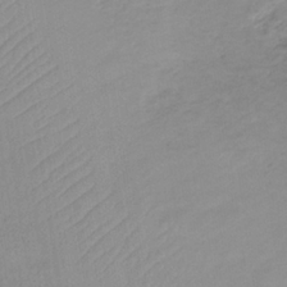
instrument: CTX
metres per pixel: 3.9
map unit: HNb
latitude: -33.2943
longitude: 63.9178
